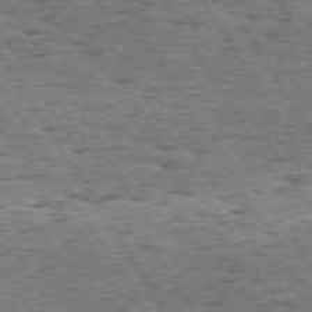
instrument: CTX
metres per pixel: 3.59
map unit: Hpe
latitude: 73.5372
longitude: -134.9702
